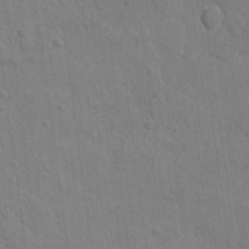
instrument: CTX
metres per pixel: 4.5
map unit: lAvf
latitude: -8.9164
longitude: -120.4412
